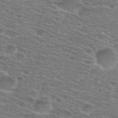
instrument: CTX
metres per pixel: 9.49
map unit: Hto
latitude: 28.9702
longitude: -47.4427
